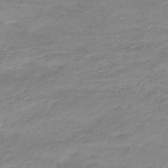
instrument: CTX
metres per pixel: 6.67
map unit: HNb
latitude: -48.4062
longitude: -39.4615
